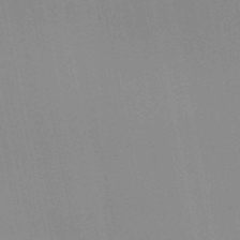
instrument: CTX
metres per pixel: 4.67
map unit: HNb
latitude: -51.3132
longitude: -47.1026
